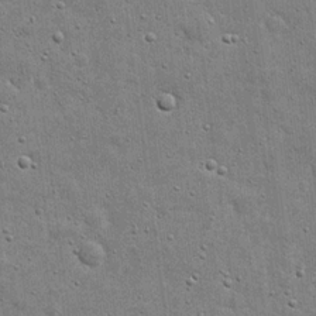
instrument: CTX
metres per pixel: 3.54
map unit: eHh
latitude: 20.5924
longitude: -63.1592
